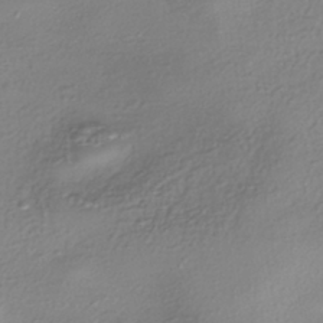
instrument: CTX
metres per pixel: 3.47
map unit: eHh
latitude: -42.4817
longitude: 122.3495
